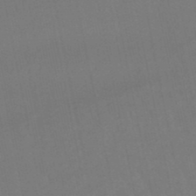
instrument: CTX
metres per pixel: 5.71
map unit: eHb
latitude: -49.7856
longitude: 72.3873
